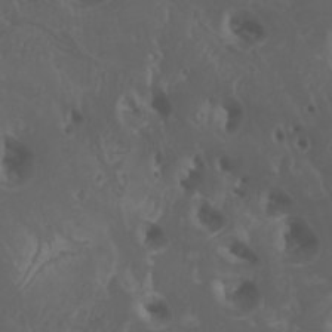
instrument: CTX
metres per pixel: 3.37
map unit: Htu
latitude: -6.5196
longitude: -76.4790
